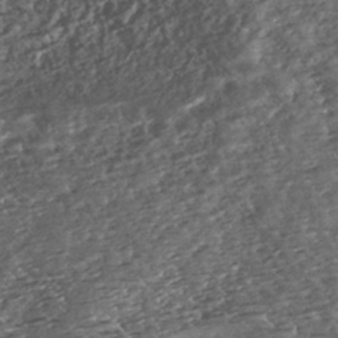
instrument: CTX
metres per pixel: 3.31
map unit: ANa
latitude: -41.2754
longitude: 105.1053
